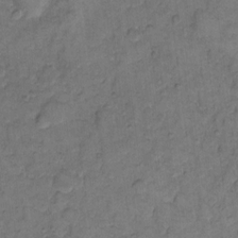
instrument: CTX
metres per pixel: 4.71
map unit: eHh
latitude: 11.4993
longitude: -63.5371
